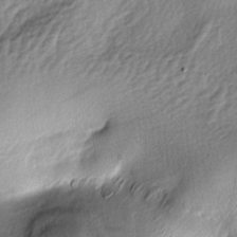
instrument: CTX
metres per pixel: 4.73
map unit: lAa
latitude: -4.8408
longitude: -123.2537
